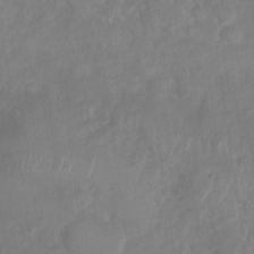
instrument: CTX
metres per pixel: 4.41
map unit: Nhu
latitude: -29.7856
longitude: -63.1592
